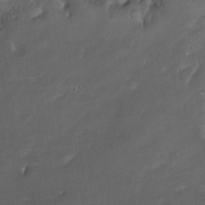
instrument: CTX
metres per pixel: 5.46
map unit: Ht
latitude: 0.3278
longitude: -37.4238
